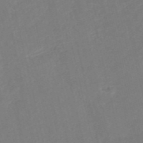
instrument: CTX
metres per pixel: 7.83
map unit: HNb
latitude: -52.8219
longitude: -48.5357
